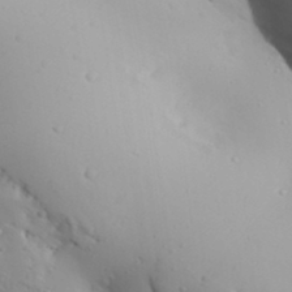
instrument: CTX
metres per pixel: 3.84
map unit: Aa
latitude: 31.8962
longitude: -132.9136
